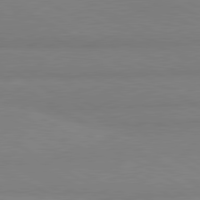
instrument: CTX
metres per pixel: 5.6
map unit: lApd
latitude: 80.6868
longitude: -179.3104
